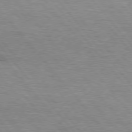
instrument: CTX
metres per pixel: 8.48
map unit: lApd
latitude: 76.1766
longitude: -86.5168
